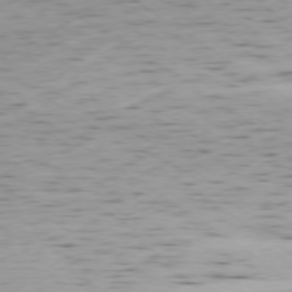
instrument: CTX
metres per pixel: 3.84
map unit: Ap
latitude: -78.3495
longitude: -70.9514
